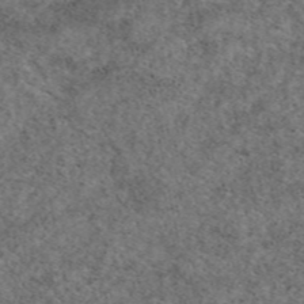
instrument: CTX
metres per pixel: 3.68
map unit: eAb
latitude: 48.9136
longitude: 106.5007
